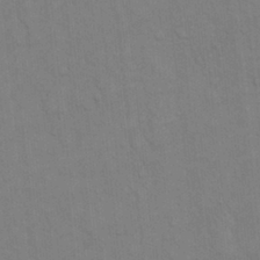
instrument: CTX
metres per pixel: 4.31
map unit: Hto
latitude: 13.8395
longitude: -57.6127
